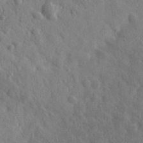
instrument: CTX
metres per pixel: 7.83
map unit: lHvf
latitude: 36.2334
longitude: -89.8206
